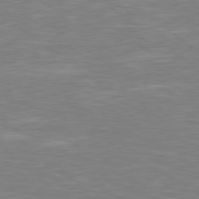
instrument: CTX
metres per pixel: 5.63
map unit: Hpe
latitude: 78.8569
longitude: -126.8380
